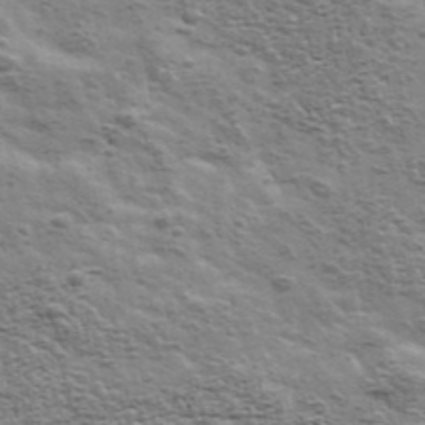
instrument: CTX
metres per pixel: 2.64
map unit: Ave
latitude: 43.1970
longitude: -111.5182
